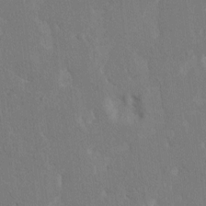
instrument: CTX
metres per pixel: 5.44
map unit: HNhu
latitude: 7.5749
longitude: -3.3859
